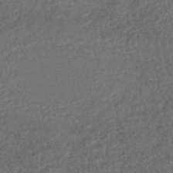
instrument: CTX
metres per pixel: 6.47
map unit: HNhu
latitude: -47.9556
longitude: 98.1606
